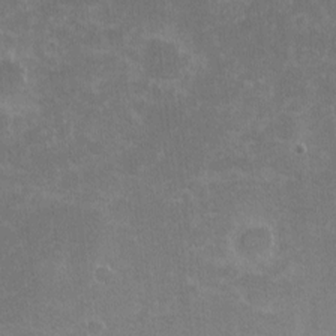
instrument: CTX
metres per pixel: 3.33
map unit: eHh
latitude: -1.0865
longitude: -85.5560
